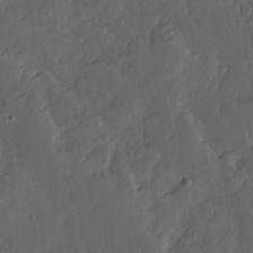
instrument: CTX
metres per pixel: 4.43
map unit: Ave
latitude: 13.7450
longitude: -136.1200
